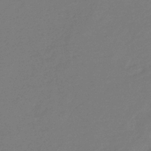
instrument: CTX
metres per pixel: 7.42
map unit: eHb
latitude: -36.5951
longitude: 78.5384
